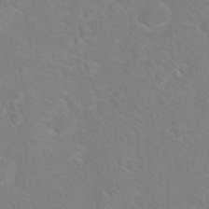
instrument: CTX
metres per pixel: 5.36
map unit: Hto
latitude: 18.9891
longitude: -44.1389
